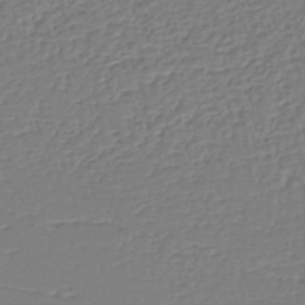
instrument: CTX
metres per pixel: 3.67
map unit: eHh
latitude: -42.2361
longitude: -32.8191
